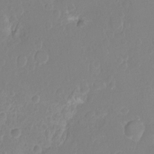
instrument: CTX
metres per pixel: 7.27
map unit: Nhu
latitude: -15.0109
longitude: -25.9717
